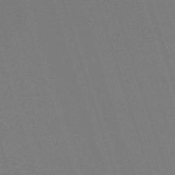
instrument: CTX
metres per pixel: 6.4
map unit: eHh
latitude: -63.0297
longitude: 51.1431
